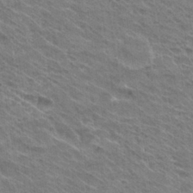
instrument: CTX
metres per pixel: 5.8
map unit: Hto
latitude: 30.2145
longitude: -43.0081
